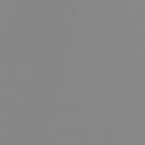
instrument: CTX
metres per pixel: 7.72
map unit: eHb
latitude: -50.2739
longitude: 73.6344
